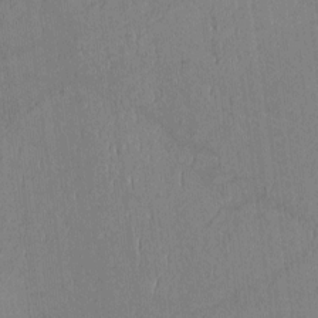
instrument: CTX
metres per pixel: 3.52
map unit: Htu
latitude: 2.8569
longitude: 148.6141
